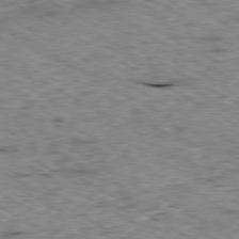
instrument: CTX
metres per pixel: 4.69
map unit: Ap
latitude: -80.3307
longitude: -48.6113
